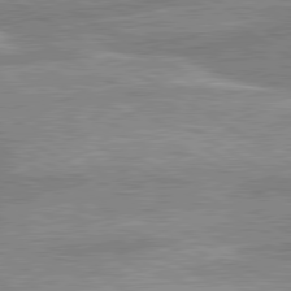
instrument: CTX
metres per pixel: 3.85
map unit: lApd
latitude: 80.1956
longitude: -170.3656
